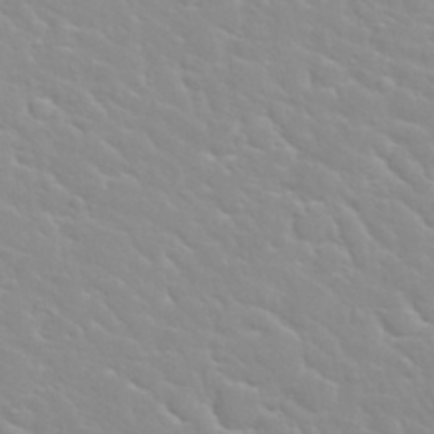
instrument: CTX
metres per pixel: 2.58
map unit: Nhu
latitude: 30.2523
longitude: -50.6112
